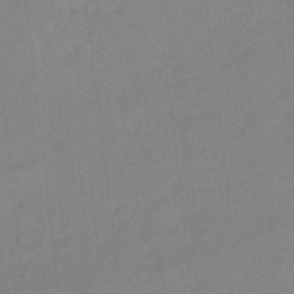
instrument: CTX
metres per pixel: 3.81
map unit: lHb
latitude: -48.2362
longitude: 81.2754
